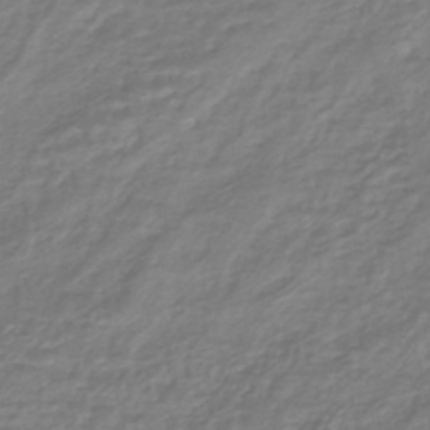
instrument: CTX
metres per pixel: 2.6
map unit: HNhu
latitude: -45.5399
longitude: 96.3118
